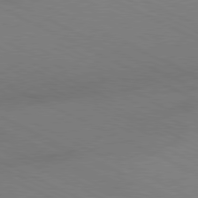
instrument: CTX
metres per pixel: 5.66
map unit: Hpe
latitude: -81.2376
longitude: 13.3510
